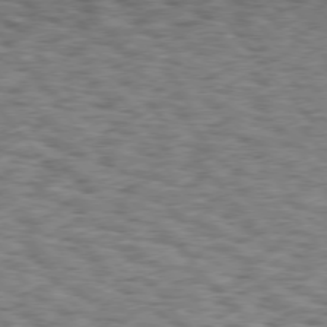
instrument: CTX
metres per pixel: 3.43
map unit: Hpe
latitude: 75.8394
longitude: -135.1214
